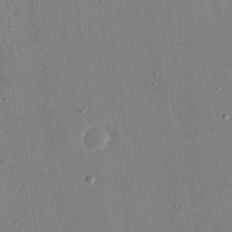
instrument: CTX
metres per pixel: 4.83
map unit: eHh
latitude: 17.5182
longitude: -70.6112
